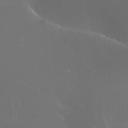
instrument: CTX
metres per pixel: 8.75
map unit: Nhu
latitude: -6.1605
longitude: -90.9514
